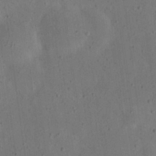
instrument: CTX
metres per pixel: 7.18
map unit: eHh
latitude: 24.0822
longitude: -69.0648
